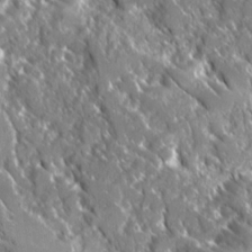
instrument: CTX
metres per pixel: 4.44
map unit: Ave
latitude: 16.7246
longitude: -130.5357
